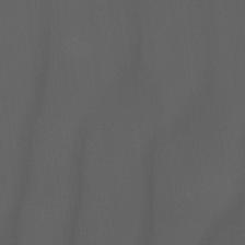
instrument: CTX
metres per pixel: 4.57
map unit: Hto
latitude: -7.5966
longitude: -45.1781
